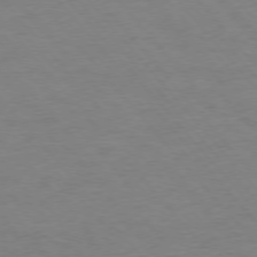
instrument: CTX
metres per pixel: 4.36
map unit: Ap
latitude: -76.5196
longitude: -88.5735
